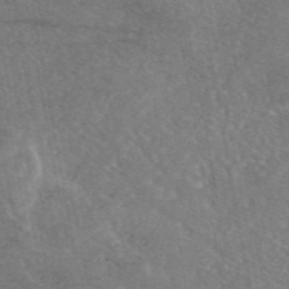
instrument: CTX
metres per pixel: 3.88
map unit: eAb
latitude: 46.8002
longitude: 106.4629
